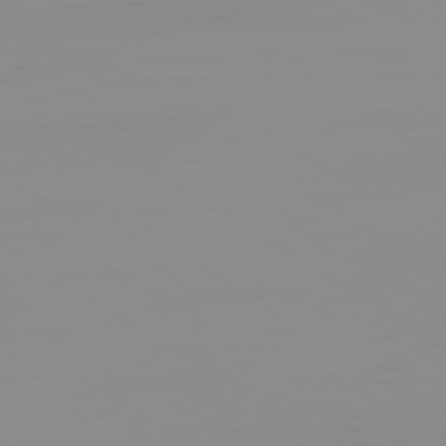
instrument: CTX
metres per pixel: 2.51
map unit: Ap
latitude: -79.5777
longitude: -93.9150
